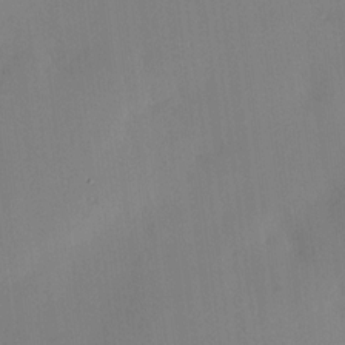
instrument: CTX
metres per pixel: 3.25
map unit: HNhu
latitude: 14.2901
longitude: 13.6155
